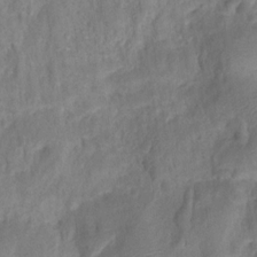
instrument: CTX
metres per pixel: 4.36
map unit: HNhu
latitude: -27.8422
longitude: 73.7100
